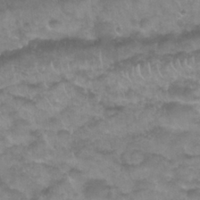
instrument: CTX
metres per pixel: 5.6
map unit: Nhu
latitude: 27.2159
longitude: -53.5182
